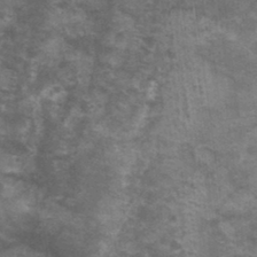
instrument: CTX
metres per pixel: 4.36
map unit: Nhu
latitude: 0.4979
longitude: -17.5938
